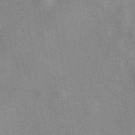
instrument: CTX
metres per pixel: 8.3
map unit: eAb
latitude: 40.6301
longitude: 106.0661
